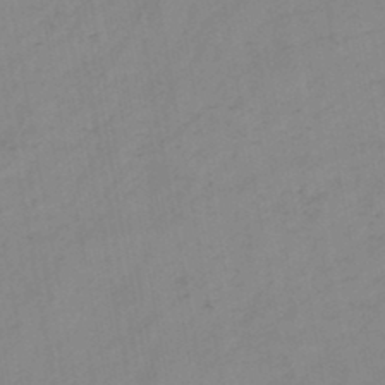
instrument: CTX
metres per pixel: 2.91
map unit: HNb
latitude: -46.2928
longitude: -38.5735
